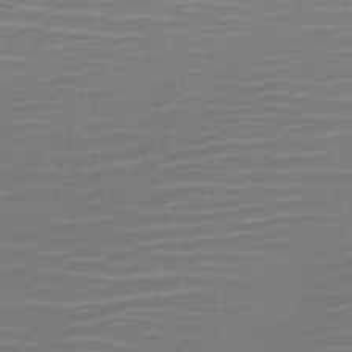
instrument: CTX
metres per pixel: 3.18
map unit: HNb
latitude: -51.1809
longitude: -46.9514
